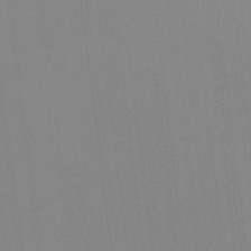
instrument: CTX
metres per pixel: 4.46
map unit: HNhu
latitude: 7.0647
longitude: 5.1620
